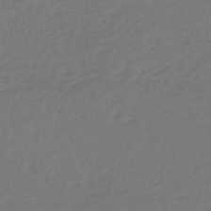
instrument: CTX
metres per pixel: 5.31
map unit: lHb
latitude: -45.0486
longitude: 69.0108
